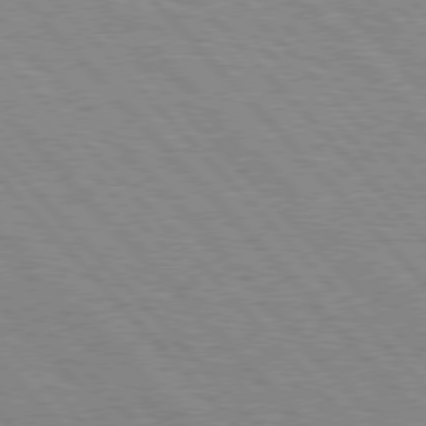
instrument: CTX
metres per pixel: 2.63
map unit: Hpe
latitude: 76.8191
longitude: -126.1578
